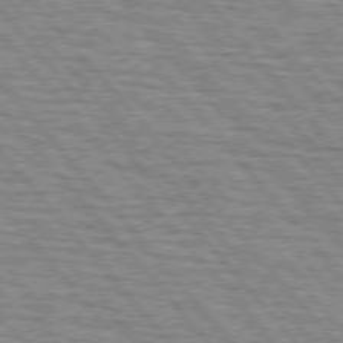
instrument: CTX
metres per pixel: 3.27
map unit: lApd
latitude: 75.5560
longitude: -76.9891
